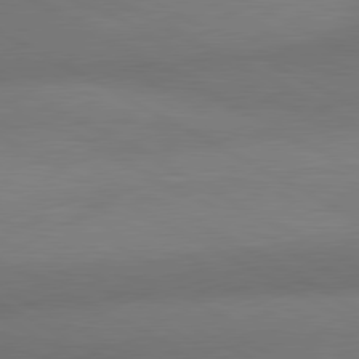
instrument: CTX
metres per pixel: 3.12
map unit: lApd
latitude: 80.6679
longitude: 129.7478
